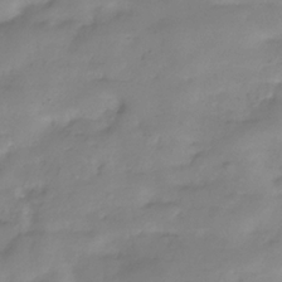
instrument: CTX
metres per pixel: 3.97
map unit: Hve
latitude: -32.8219
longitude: 91.1054
